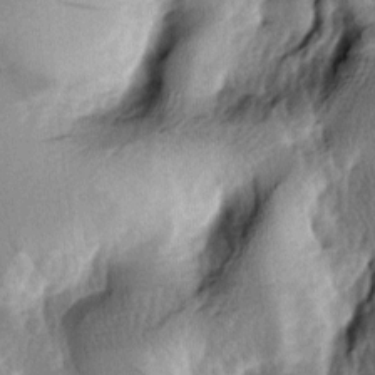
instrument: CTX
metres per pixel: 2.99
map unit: lAa
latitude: -6.8975
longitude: -124.2145
